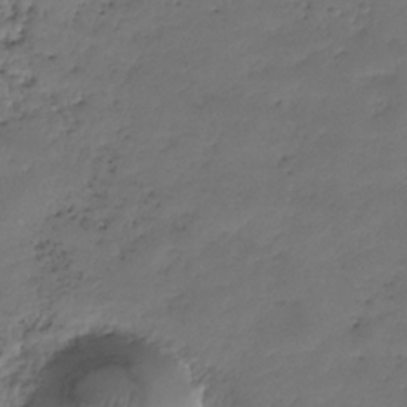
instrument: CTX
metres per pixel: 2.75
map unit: HNhu
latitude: -36.7274
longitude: 33.5210
